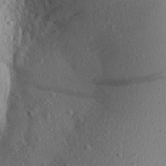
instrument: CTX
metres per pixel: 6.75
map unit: Aa
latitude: 21.7072
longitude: -145.3104
